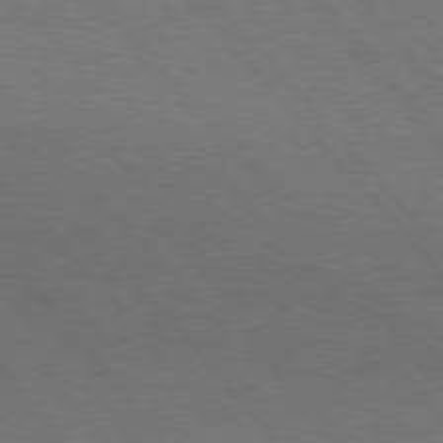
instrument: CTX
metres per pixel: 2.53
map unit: Hpe
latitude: 75.7828
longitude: -138.2145
